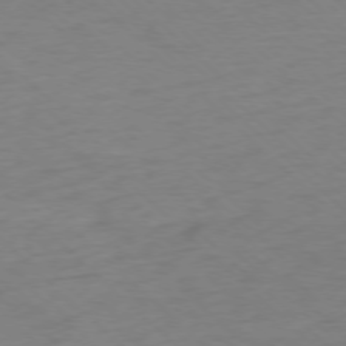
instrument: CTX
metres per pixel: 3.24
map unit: Ap
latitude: -76.4440
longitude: -77.9528
